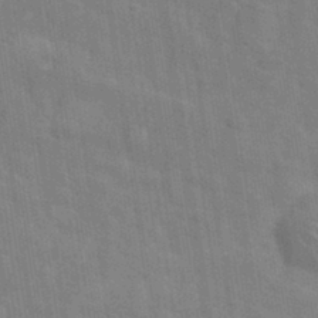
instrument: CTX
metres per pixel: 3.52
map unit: eHh
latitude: 32.3278
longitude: -71.1592
